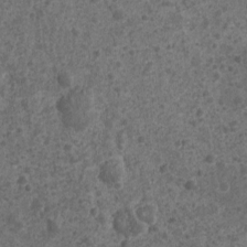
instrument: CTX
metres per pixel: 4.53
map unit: Nhu
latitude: 2.1766
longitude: -16.2144
